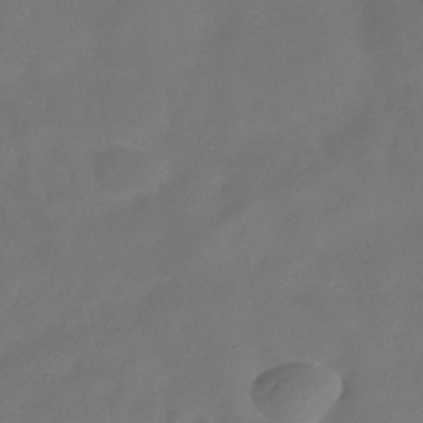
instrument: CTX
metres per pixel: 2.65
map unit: Hve
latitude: -32.3873
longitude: 94.2361
